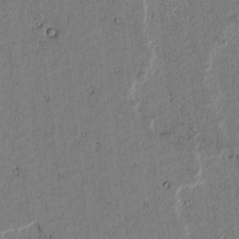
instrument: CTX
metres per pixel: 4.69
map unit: lAvf
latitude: 4.8191
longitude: 168.8597
